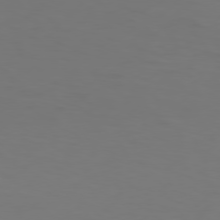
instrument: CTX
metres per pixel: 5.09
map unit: Hpe
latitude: 76.0255
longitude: -131.8962
